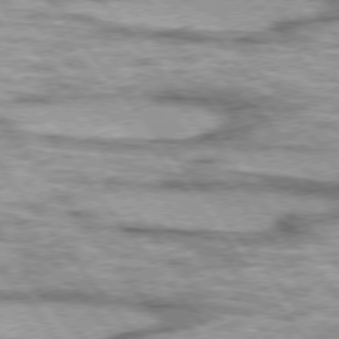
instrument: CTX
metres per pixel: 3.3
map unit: lApd
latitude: 75.0836
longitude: -48.8191
